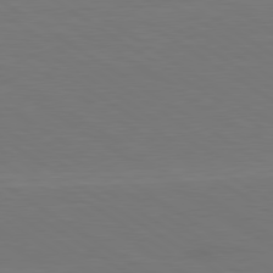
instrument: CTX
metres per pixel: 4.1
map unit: lApd
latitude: 79.8773
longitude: 162.5762
